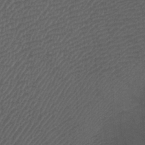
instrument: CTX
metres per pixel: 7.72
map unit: Htu
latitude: -7.6155
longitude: -65.2348
